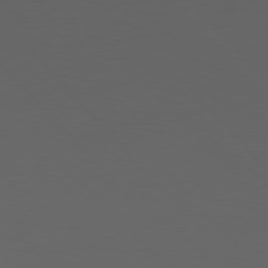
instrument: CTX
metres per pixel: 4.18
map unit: Hpe
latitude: 77.0458
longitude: -166.6301
